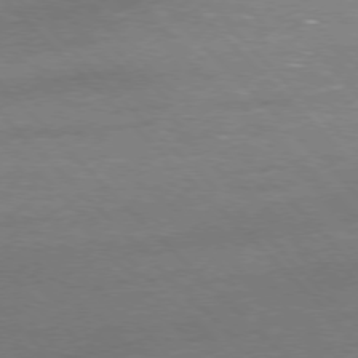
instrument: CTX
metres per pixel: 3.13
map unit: Ap
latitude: -77.6533
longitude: -69.5560
